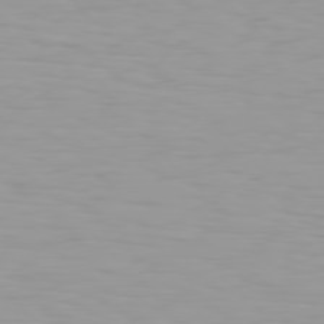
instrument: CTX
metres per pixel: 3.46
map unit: Hpe
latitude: 77.4426
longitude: -140.5545
